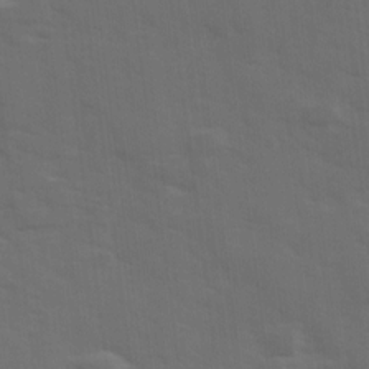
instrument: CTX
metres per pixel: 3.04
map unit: Ave
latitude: 18.4790
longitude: -130.5924
